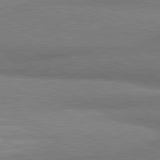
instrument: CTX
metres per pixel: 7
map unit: lApd
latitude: 81.0269
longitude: 164.5007
